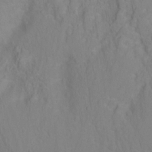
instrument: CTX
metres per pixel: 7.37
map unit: Ht
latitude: 0.6868
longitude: -33.8205
